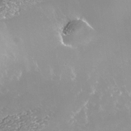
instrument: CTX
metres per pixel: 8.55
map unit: Nhe
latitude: -36.6707
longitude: -87.5371
